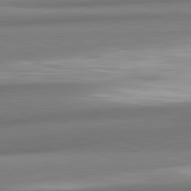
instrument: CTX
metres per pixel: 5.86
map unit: lApd
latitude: 82.4412
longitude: 160.0094
